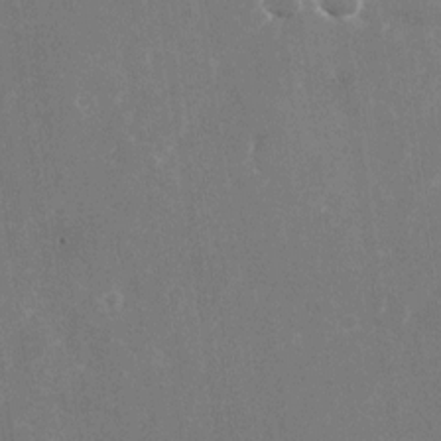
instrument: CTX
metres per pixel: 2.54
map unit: Nhu
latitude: -25.5966
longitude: -72.1011
